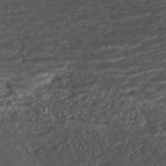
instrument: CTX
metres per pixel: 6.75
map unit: ANa
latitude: -41.6344
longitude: 108.7085
